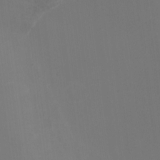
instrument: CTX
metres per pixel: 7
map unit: Ht
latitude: -17.0109
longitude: -41.9717
